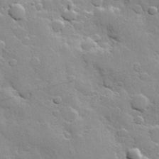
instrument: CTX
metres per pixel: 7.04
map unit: Hve
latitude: 24.1766
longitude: 148.9164
